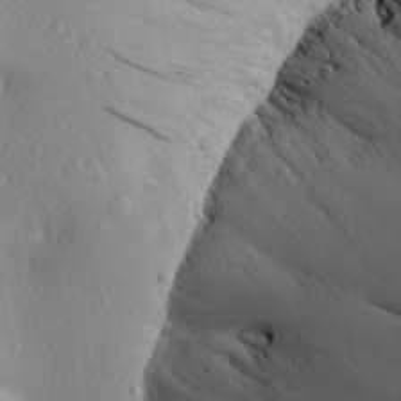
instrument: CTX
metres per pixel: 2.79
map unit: Aa
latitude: 24.9702
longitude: -145.0647
